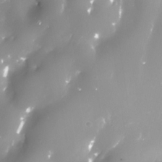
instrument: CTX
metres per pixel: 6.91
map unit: Nhe
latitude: -33.8989
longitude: -88.4979
